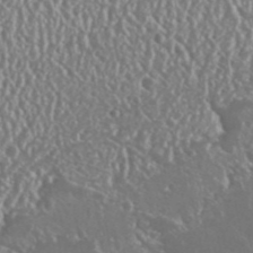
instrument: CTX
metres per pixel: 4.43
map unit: Nhu
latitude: 25.1970
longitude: -58.6302
